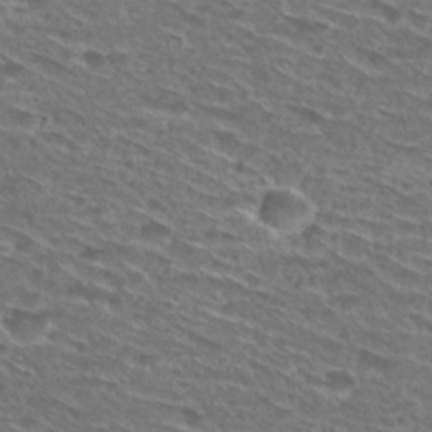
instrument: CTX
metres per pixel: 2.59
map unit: Hto
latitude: 29.3670
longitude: -46.4412
